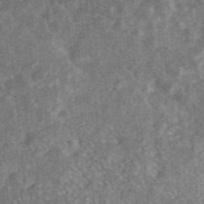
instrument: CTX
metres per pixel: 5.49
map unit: ANa
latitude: 36.3845
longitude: 14.8597
